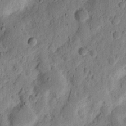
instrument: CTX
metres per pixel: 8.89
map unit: Ht
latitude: 12.7058
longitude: -74.2523
